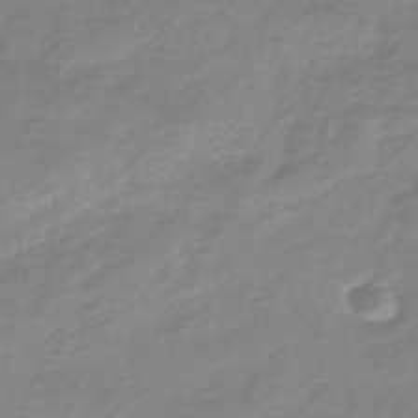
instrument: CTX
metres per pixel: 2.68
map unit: lHb
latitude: -40.4818
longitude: 72.0661
